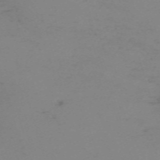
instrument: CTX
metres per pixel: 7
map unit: eHh
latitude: -61.6722
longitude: 51.0675
